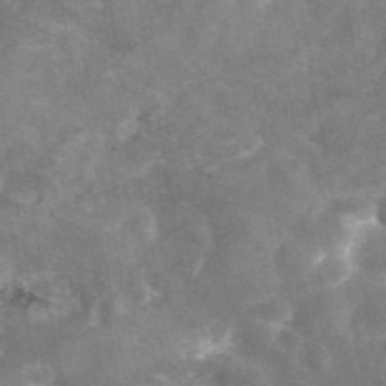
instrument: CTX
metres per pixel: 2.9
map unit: eAb
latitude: 45.7638
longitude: 120.9163
